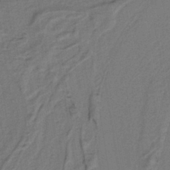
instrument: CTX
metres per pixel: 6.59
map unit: lHb
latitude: -39.5021
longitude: 55.1620
